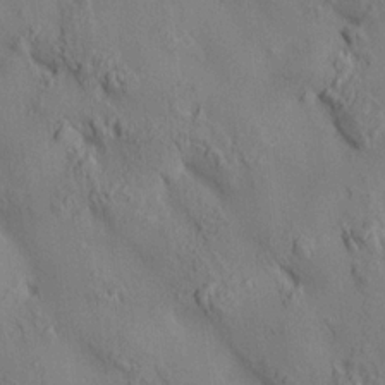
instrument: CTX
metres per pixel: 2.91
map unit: HNhu
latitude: 14.2523
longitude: 11.9178
